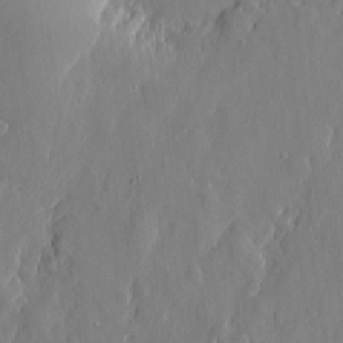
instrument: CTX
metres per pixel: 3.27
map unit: eHh
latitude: 6.1767
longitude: -72.6869
